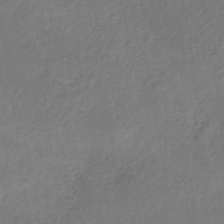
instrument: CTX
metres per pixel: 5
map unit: HNb
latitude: -33.6344
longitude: 56.0283
